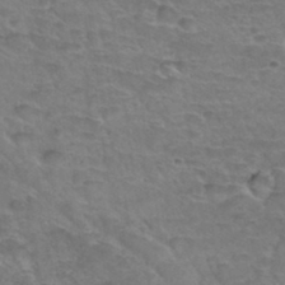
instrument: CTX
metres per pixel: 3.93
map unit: Hto
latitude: 34.4412
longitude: -44.2144
